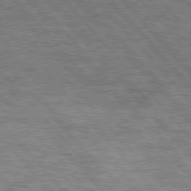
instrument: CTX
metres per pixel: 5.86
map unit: Hpe
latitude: 76.5356
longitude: -150.4223
